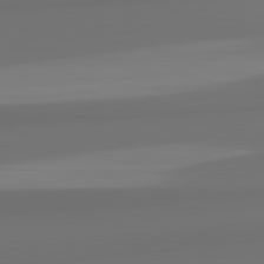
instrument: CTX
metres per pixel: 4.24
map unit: lApd
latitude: 82.8002
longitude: 165.8989
